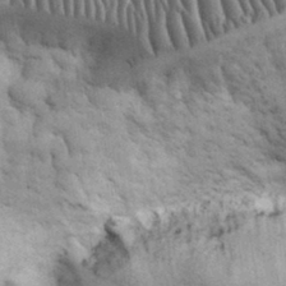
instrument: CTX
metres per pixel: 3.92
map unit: eHh
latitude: 32.7246
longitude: -68.1011
